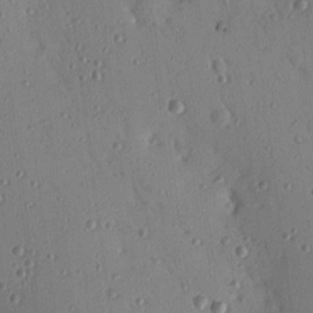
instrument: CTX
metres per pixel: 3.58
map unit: Nhu
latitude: 18.2522
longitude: -78.3468
